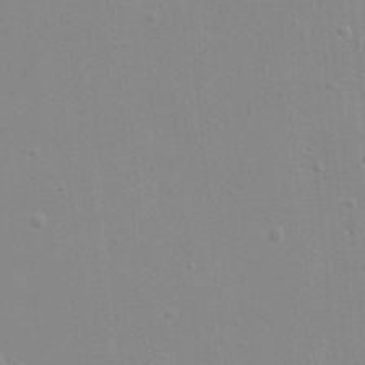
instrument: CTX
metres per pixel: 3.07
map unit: eHh
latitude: 20.7624
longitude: -64.0633
